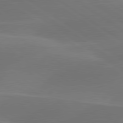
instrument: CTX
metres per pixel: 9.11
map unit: lApd
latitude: 79.9717
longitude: -90.1956
